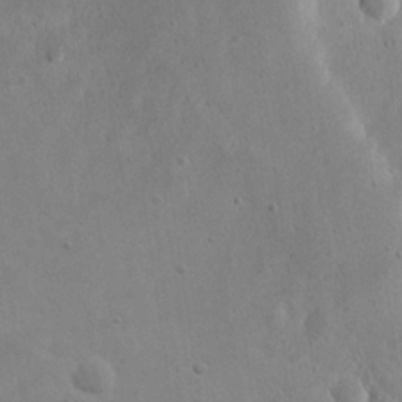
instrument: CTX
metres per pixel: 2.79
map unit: eHh
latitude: 21.0837
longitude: -68.9514
